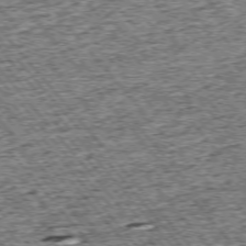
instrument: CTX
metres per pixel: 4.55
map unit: Ap
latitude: -75.5211
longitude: -91.2915
